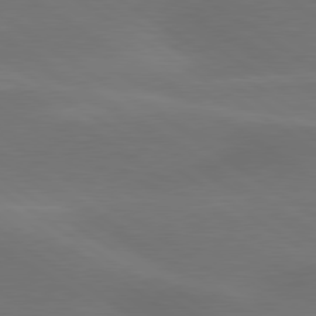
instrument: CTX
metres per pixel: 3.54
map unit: lApd
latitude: 79.7261
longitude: -90.8191
